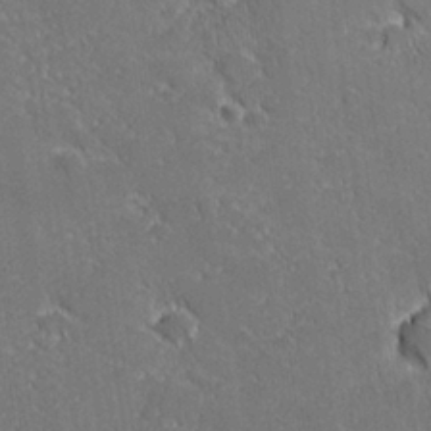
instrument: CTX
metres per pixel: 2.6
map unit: lHvf
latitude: 27.2726
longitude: 141.4076
